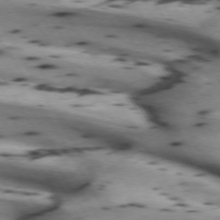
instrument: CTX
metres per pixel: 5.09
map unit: lApd
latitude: 72.4601
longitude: -52.3656
